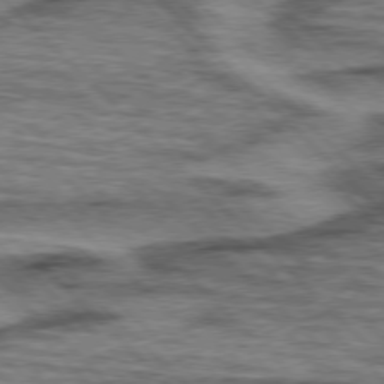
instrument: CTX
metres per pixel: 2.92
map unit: lApd
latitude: 76.7435
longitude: -78.2523
